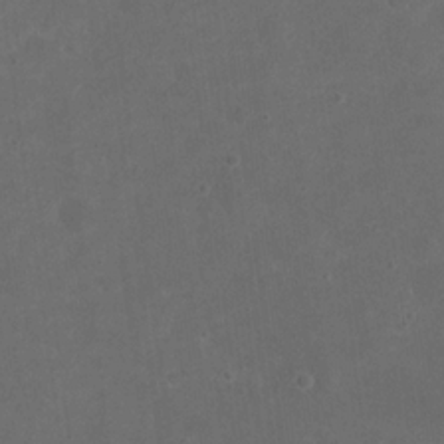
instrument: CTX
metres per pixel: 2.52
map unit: eHh
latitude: 19.9528
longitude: -64.7624
